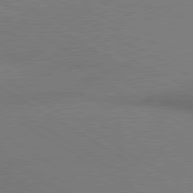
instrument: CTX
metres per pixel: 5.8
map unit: lApd
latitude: 80.3467
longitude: 128.9164
